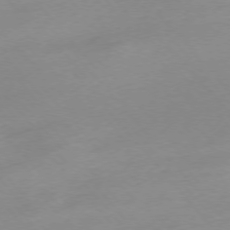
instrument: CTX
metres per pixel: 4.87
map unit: Hpe
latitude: -76.1984
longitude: -15.0270
